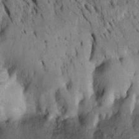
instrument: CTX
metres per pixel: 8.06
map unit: Htu
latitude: -3.2187
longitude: 151.3509
